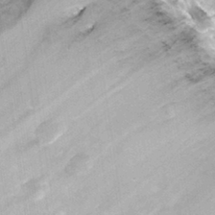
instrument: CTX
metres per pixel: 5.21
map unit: Nhu
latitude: 30.5168
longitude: -54.3845
